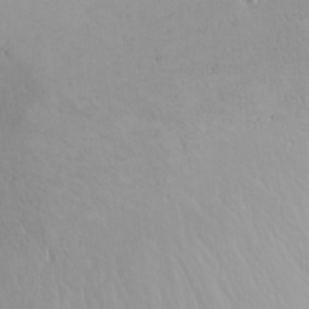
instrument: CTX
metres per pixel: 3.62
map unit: Nhu
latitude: -4.7463
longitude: -82.4034
